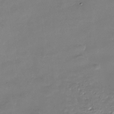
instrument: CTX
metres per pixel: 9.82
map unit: Nhe
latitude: -36.6140
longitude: -90.4601
